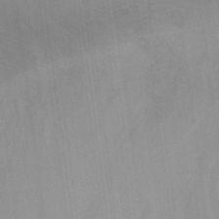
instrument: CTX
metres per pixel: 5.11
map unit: Nhu
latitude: 23.5182
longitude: -63.2348
